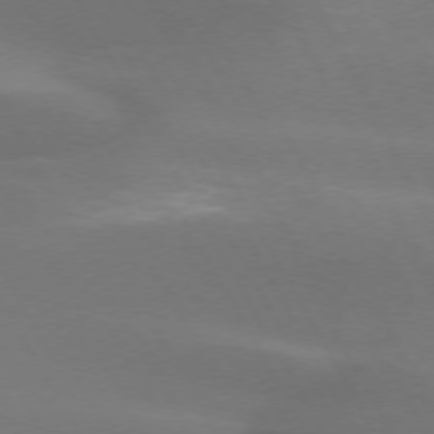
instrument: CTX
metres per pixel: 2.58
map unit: lApd
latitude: 73.1215
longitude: -49.4426
